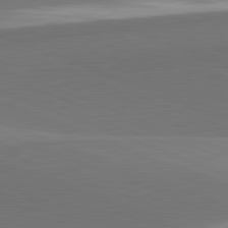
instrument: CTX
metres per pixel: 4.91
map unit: lApd
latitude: 82.1577
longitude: 149.5210
